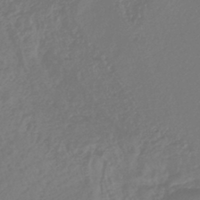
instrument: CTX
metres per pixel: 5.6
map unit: lHb
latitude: -43.4265
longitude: 77.7856
